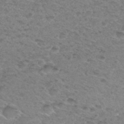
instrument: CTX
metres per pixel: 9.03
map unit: Hto
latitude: 30.6491
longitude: -48.1956
